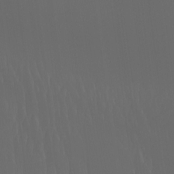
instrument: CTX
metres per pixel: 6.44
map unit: Ht
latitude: -4.7652
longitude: -62.2901
